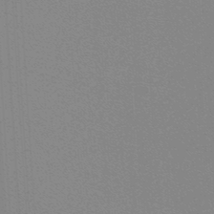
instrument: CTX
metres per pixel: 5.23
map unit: lHb
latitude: -48.0850
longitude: 64.3118
